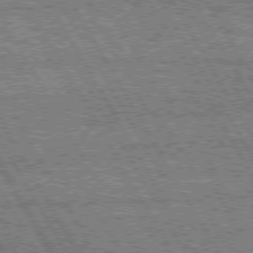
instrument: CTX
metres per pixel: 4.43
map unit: Hpe
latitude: 74.9703
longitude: -154.2333
